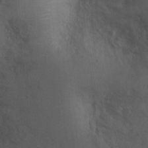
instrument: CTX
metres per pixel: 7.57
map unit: Ht
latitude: -2.6707
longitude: -15.7639
